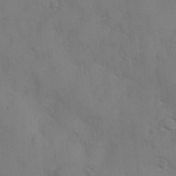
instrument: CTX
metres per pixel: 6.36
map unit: Ave
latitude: 0.1955
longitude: -111.8017
